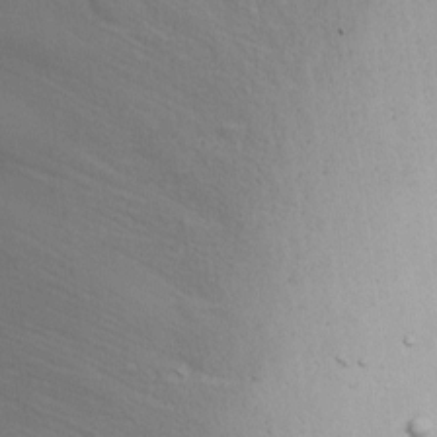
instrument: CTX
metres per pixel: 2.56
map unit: Nhu
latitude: -6.8975
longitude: -80.2333
